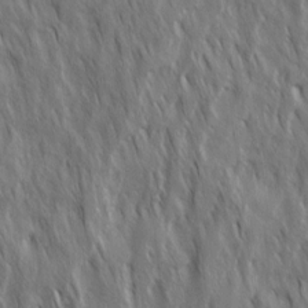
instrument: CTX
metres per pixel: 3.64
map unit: Ave
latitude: 15.3482
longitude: -134.5923
